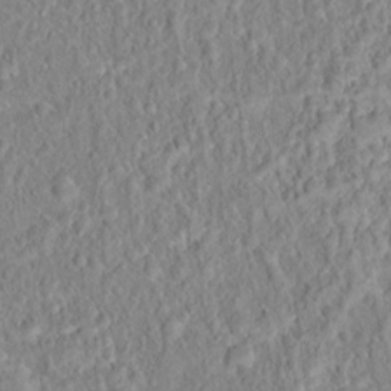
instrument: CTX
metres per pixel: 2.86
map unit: Hto
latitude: 16.1767
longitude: -41.1403
